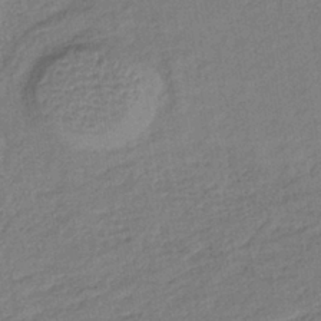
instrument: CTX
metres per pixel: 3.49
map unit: lHb
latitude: -38.0850
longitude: 63.3320
